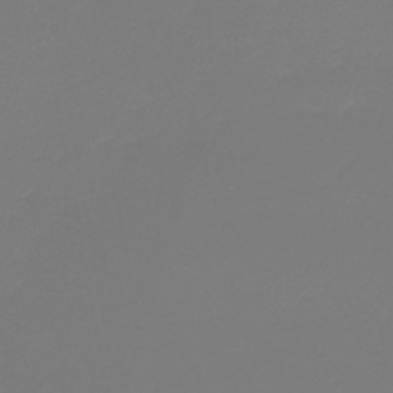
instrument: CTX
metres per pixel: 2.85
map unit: lHb
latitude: -45.1242
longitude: 63.6910
